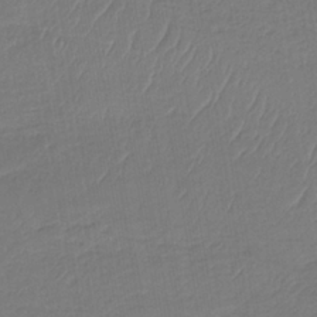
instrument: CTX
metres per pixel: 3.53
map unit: HNb
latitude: -37.0864
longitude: 57.8989
